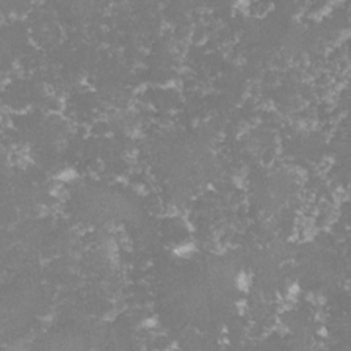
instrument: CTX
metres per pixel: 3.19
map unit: lHvf
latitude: -15.0676
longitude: -98.6868
